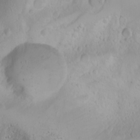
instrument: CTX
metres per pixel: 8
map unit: Nhu
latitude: -4.4251
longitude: -86.2900
